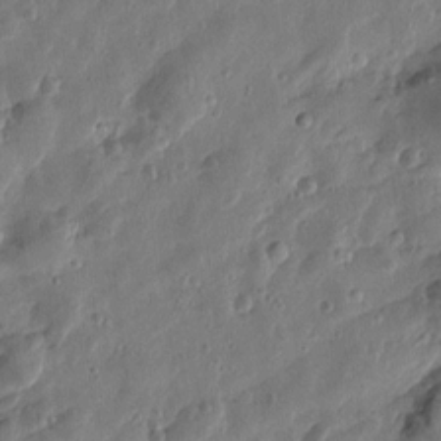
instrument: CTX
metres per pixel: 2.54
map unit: Htu
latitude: 0.2144
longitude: -177.8205
